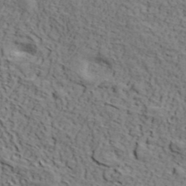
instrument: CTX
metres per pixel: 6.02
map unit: lHvf
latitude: 39.8205
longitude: -86.6112
